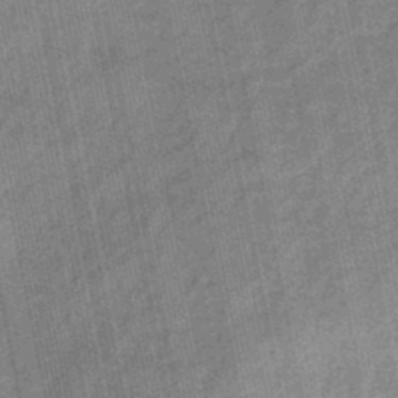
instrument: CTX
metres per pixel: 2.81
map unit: eHb
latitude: -43.7855
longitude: 87.3321
